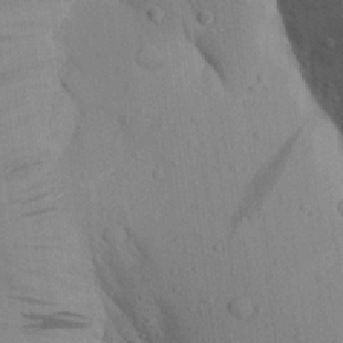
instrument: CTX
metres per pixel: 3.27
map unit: Aa
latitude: 19.6882
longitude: -149.1970
